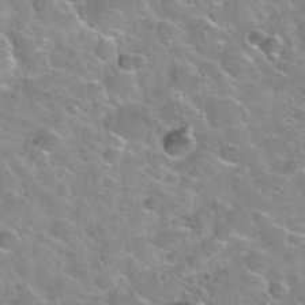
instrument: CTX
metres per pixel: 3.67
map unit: Nhu
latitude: 31.5749
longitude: -53.6694
